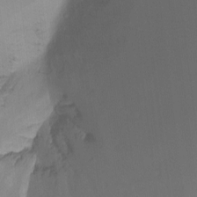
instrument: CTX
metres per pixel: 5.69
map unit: Hto
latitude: -8.1795
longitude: -50.2522
